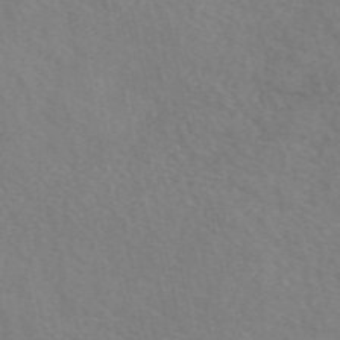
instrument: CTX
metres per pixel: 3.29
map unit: eAb
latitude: 50.2900
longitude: 117.5399
